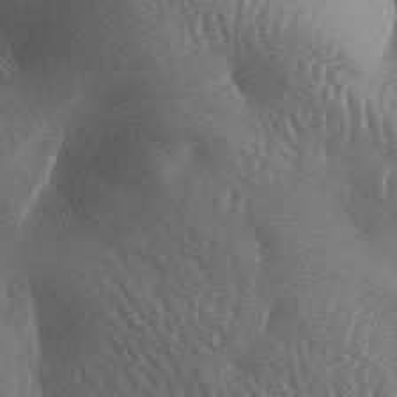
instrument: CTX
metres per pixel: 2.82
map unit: lAa
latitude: -7.5588
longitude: -128.7057
